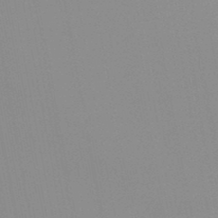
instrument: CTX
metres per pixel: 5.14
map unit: HNb
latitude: -45.4077
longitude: -43.1970
